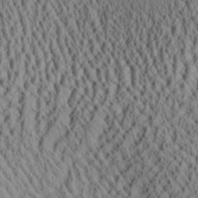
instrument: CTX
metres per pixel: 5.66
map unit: Aa
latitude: 28.5546
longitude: -136.3845
